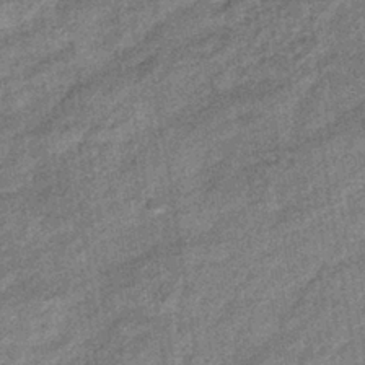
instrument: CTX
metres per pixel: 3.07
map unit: eHb
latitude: -38.0850
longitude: 79.2376
